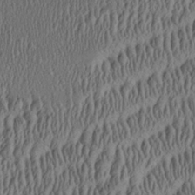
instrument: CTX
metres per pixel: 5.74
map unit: Aa
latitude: 27.1970
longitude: -135.8583
